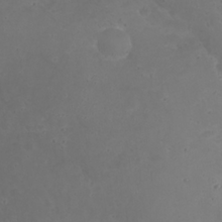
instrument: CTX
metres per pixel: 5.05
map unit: eHh
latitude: 24.7057
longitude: -64.2522
